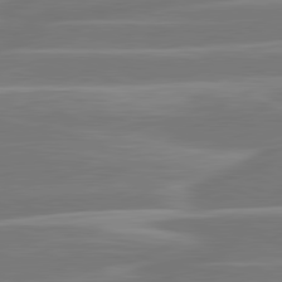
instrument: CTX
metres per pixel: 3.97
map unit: lApd
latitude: 81.2537
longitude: -130.9325
